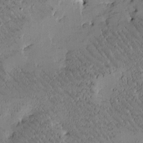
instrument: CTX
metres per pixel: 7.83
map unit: Htu
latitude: -2.1038
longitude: 176.2362
